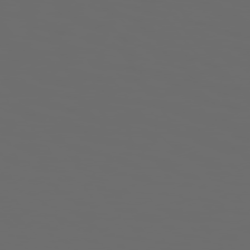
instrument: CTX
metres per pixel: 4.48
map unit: Hpe
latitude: 75.2726
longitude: -128.0633
